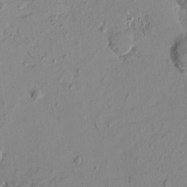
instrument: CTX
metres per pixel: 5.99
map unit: Htu
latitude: -3.3320
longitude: -175.9150
